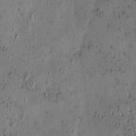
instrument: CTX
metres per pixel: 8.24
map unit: eHh
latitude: -1.1809
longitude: 19.2943
